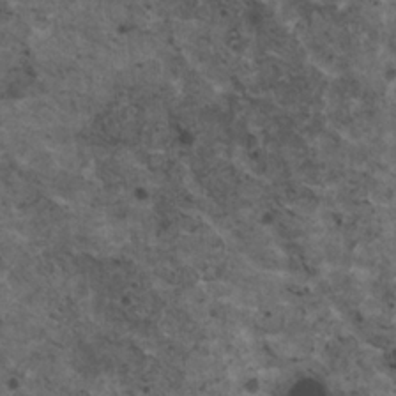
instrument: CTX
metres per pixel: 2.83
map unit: HNhu
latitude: 2.7624
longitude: 4.1605
